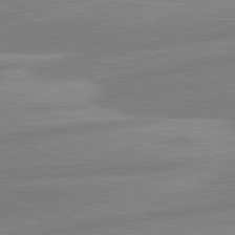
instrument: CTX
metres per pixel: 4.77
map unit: lApd
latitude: 80.8191
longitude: -169.5749
